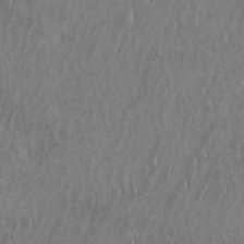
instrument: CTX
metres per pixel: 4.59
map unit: eHh
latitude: 33.4615
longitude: -132.7813
